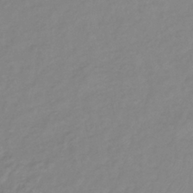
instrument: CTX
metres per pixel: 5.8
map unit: eHb
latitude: -40.6896
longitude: 81.1431
